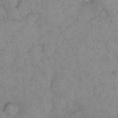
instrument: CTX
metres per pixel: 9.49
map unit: eHh
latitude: 16.1956
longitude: -63.8584
